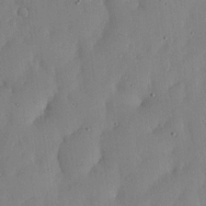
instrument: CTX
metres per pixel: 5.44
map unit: lHvf
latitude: 19.1781
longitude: -115.5371
